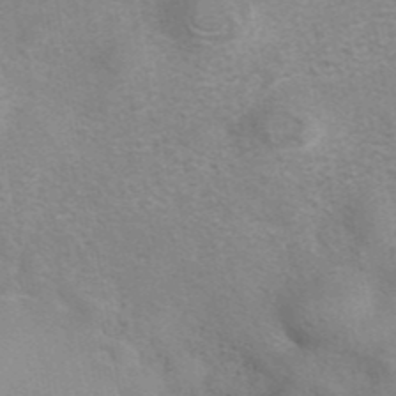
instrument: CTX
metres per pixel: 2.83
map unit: eAb
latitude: 42.1956
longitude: 107.0865
